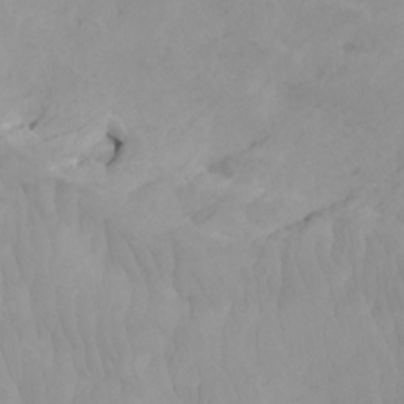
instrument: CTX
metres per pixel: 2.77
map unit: Htu
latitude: -7.5966
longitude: -67.4237
